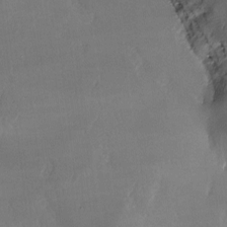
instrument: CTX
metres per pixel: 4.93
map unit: Ave
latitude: -6.7085
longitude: -122.1389
